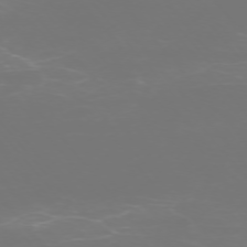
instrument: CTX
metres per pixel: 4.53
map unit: Ap
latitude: -74.8219
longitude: -76.5923
